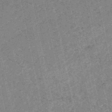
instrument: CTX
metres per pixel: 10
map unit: HNb
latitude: -53.3320
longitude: -38.2333
